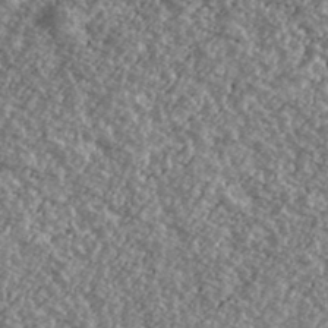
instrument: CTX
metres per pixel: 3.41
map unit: Ave
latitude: 40.1577
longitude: -111.3293
